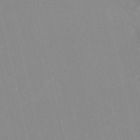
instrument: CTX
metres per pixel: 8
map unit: HNb
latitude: -53.3320
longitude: -36.5546
